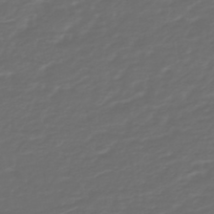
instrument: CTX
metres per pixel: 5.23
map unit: HNb
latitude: -47.9367
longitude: 55.1242
